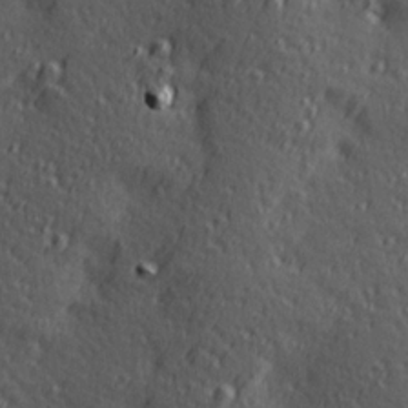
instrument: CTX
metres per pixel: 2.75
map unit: Hve
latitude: 24.4601
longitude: -96.7624
